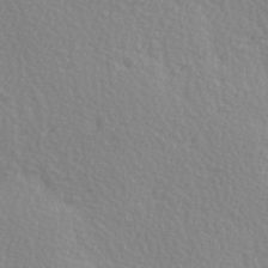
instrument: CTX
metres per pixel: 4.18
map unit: Ave
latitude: 14.5924
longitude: -105.0270
